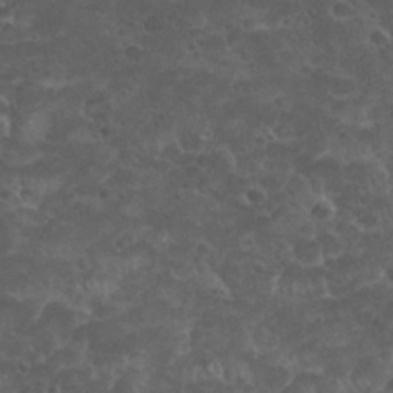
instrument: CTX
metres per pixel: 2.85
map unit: Nhu
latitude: 26.3845
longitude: -52.4601
